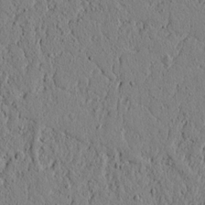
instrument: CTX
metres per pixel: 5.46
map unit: lAvf
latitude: 5.8394
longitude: 165.8612
